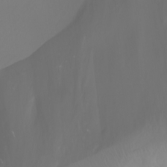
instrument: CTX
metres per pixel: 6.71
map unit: Ht
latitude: -3.3509
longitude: -61.8961
